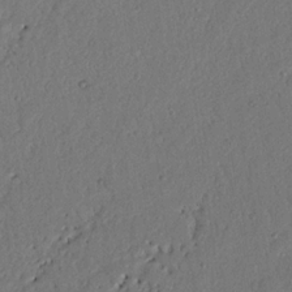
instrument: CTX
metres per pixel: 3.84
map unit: Nhu
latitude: 21.2915
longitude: -77.0080
